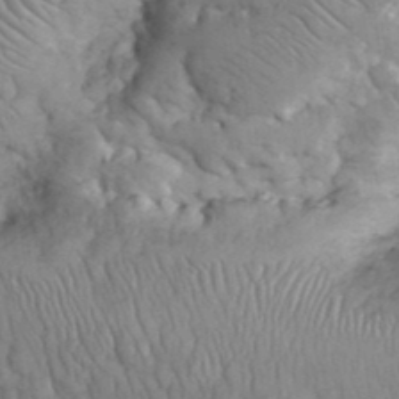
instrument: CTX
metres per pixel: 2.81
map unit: eHh
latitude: 32.2334
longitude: -66.7435
